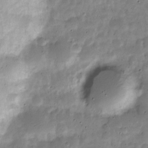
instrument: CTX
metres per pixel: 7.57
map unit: Nve
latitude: -24.2928
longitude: 105.9556
